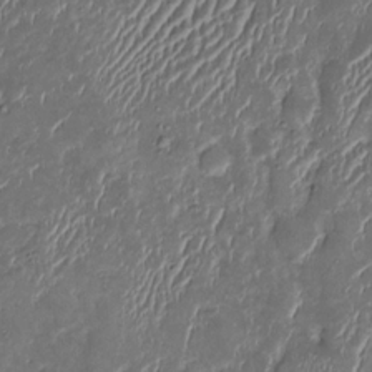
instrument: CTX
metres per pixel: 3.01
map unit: Htu
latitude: 1.0269
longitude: 146.8975
